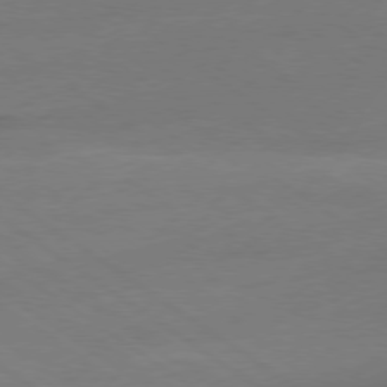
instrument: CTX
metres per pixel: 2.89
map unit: Ap
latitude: -79.2187
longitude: -54.9514
